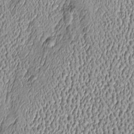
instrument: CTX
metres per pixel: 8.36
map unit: Htu
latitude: -6.3495
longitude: 156.7841
